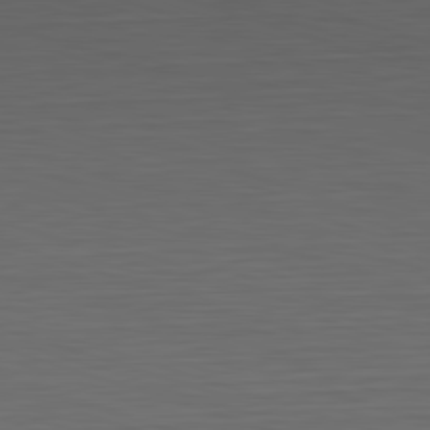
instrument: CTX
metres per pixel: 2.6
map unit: Hpe
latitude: -82.7463
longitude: 10.9164
